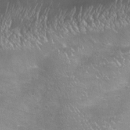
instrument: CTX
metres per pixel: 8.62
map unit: Nhu
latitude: 27.5938
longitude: -55.6883
